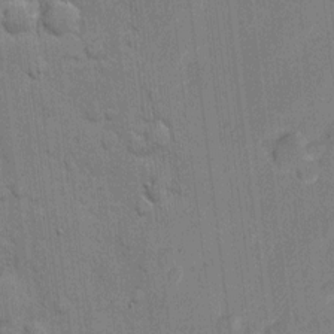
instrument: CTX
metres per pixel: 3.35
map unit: eHh
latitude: 10.3845
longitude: -66.8946
